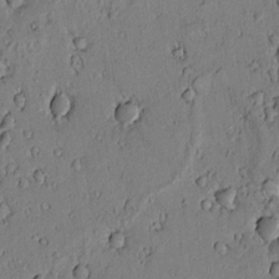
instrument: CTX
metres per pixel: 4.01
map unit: lAvf
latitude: 5.0269
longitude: 169.9556
